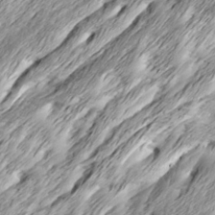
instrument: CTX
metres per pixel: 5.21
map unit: Ave
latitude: 15.5938
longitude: -136.6302
